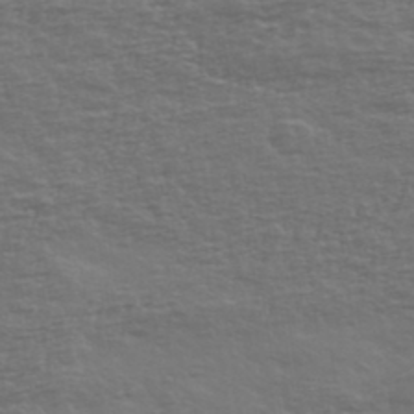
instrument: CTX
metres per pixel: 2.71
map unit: Ave
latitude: 39.8205
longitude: -113.7449
